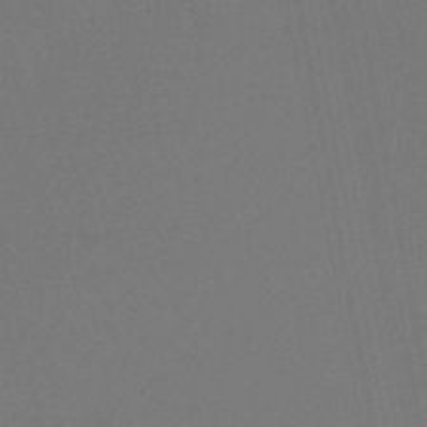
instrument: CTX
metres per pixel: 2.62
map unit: lHb
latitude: -47.5966
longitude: 74.2551
